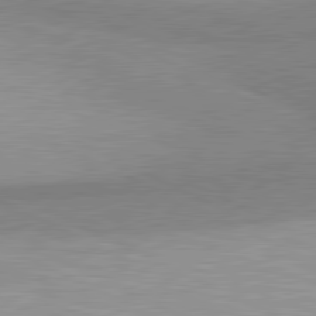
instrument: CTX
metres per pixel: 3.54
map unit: lApd
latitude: 81.0080
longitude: 156.4818
